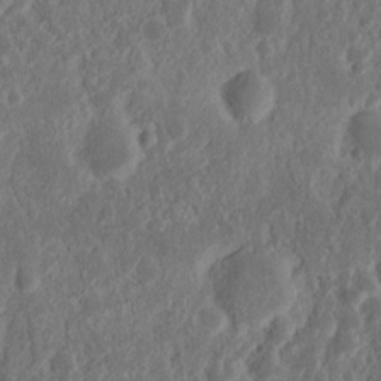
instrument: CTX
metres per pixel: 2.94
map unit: Nhu
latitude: 14.8191
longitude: -73.7261
